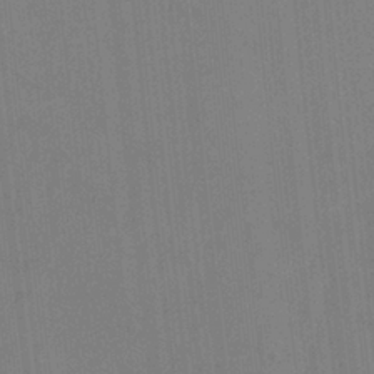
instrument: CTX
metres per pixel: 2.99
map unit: HNhu
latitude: 4.0444
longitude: -7.4615
